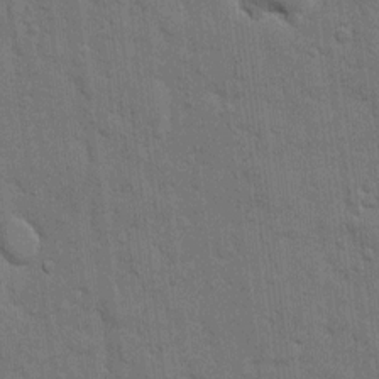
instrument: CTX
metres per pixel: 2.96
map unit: eHh
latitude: 11.5749
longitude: -67.0458
